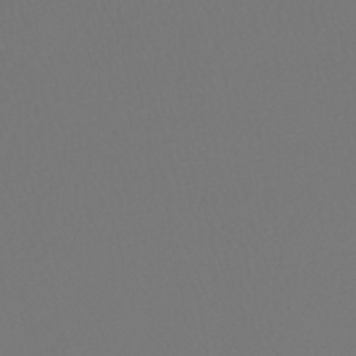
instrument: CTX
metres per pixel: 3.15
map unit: HNhu
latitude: -48.2740
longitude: 101.1809
